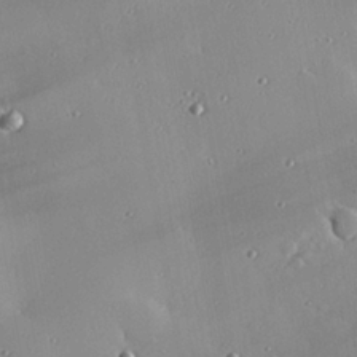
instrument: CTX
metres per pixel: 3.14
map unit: eHh
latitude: 24.0633
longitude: -90.5168
